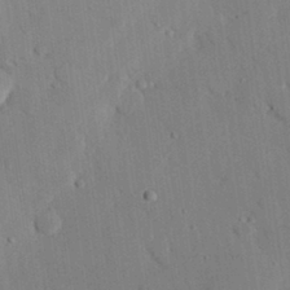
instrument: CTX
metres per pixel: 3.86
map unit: eHh
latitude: 27.0270
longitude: -79.8395
